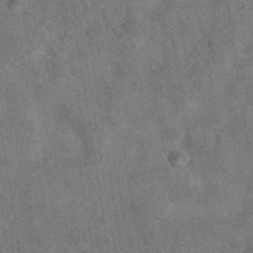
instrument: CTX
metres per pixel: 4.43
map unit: eAb
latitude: 34.8758
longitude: 110.7085
